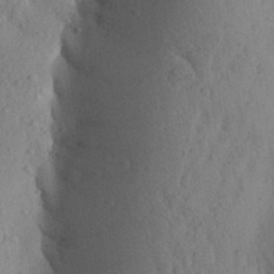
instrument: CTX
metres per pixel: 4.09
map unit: Aa
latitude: 28.5546
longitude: -148.2523
